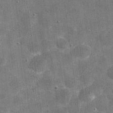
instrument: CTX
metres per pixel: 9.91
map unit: eHh
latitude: 20.1956
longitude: -65.7072
